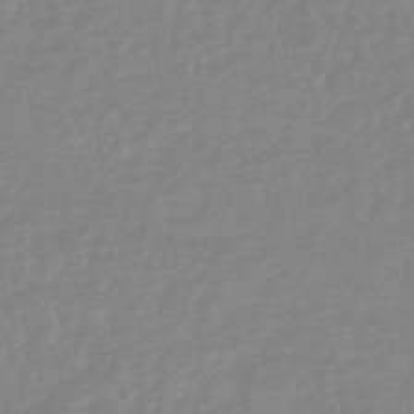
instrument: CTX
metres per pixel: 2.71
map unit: lHb
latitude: -44.3117
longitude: 74.4062
